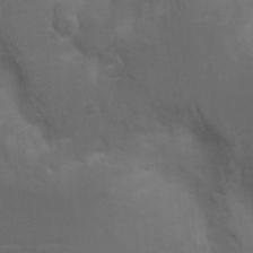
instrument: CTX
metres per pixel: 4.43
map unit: Nhu
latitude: 8.4034
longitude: -24.3845
